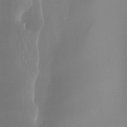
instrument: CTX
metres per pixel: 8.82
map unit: Hto
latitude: -8.2550
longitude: -51.9717
